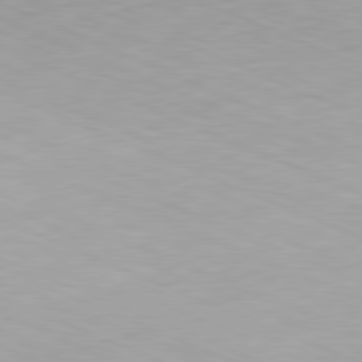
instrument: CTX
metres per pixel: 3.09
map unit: Hpe
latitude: -81.8989
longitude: 14.4440
